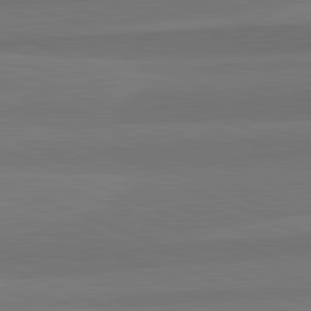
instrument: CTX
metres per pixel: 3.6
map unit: lApd
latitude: 82.7435
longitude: 157.3132
